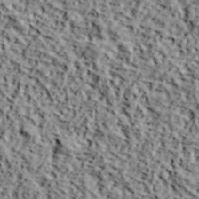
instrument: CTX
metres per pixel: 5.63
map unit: lHvf
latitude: 40.0822
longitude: -87.6694
